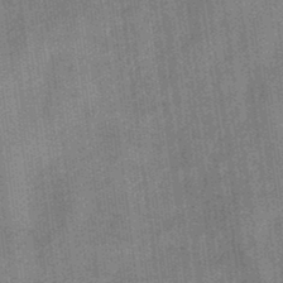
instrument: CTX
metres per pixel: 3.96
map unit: eHb
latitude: -31.3509
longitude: 73.9367
